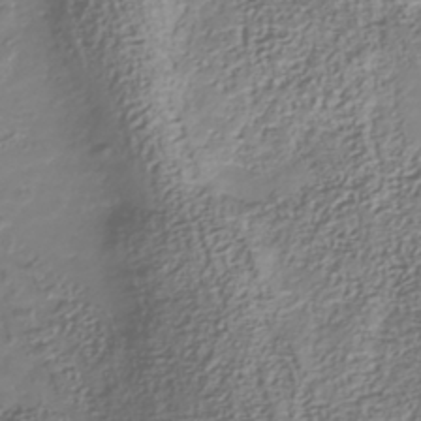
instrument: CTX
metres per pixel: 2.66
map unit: Nhu
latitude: -41.4643
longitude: -85.6127
